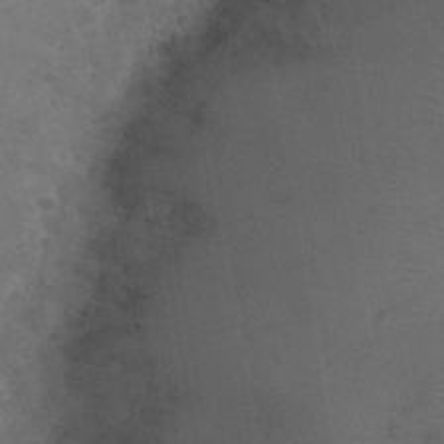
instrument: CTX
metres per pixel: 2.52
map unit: Nhu
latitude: 32.0255
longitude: -53.7260
